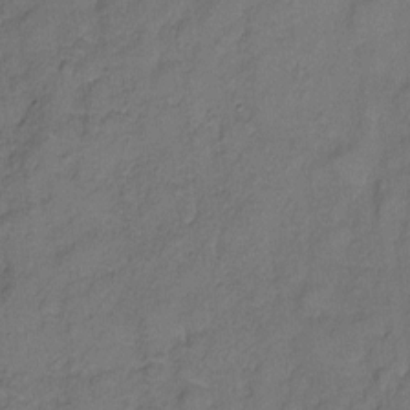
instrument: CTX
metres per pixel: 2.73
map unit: Hto
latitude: 4.8947
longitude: -61.1592
